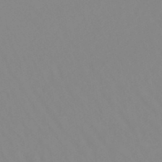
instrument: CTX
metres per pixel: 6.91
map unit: lHb
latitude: -48.6519
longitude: 74.3496
